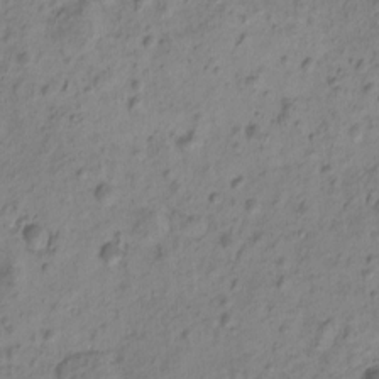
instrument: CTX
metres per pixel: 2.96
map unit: eHh
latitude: -0.4629
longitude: 16.4629
